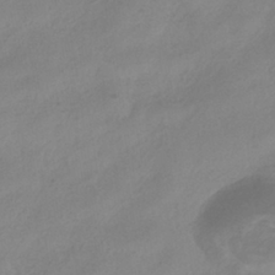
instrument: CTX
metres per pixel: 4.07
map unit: HNhu
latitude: -39.1998
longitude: 95.3320
